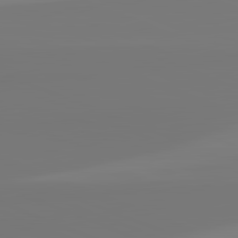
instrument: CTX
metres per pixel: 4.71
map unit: lApd
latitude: 82.4412
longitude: 155.6911
